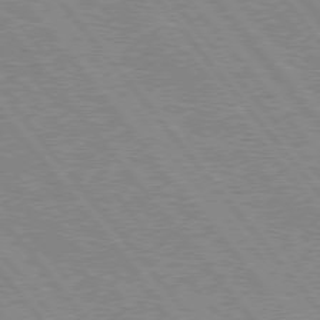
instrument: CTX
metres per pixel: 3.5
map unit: Hpe
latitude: 75.7261
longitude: -149.9150
